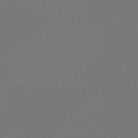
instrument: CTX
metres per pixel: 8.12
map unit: HNb
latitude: -50.4818
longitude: -43.0459
